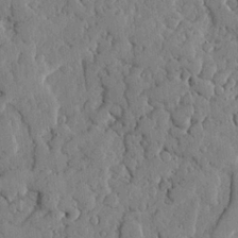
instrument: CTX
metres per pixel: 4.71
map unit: lHvf
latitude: 18.2333
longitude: -112.9136
